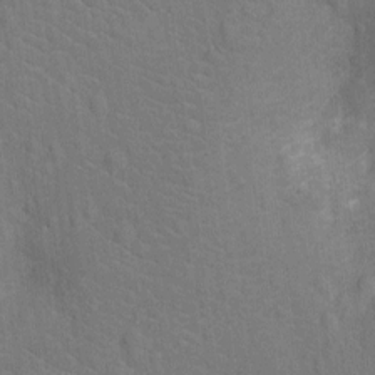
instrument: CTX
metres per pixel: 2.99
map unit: Ht
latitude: -13.0298
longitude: -25.1403
